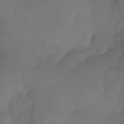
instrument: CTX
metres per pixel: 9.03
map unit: Nhe
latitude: -33.5777
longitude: -145.6316
